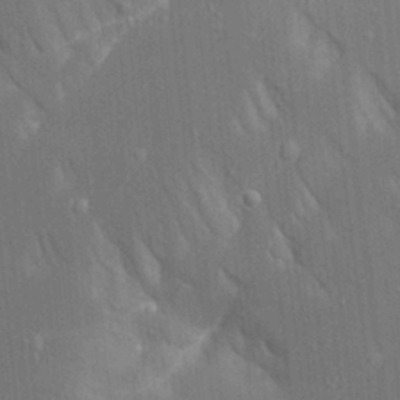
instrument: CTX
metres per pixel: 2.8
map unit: Aa
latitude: 18.9324
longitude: -149.6694
